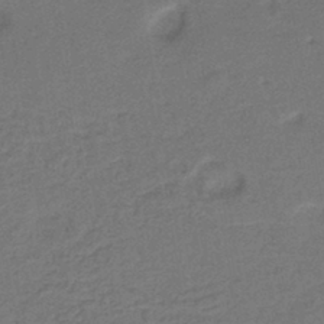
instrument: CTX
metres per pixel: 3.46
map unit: lHb
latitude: -39.7667
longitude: 58.4628
